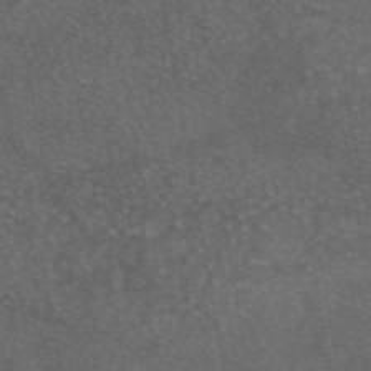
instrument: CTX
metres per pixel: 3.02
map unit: eAb
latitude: 46.0444
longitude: 116.7274
